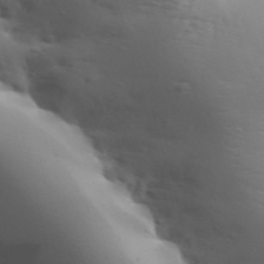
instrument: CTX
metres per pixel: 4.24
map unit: Aa
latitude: 33.0836
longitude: -143.6505
